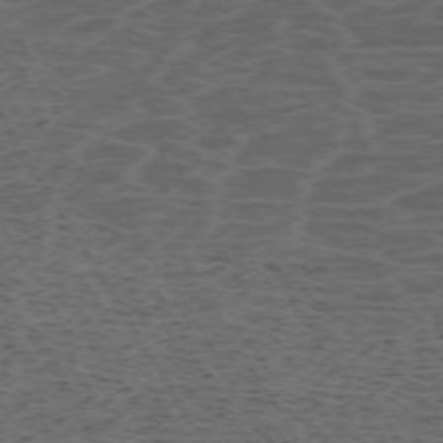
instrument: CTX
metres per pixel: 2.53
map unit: Hpe
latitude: -72.7463
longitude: 8.2550
